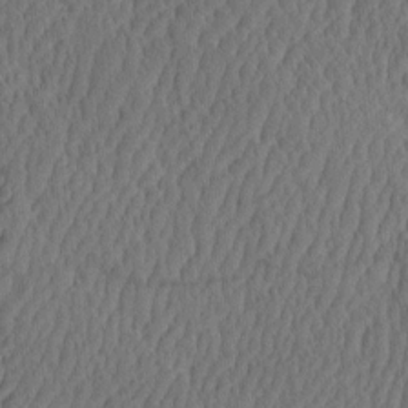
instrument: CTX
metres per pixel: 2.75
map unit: eHh
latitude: -3.0108
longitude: 17.2376
